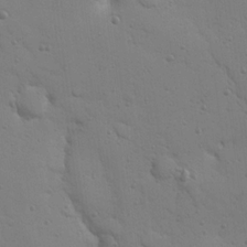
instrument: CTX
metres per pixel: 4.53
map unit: Nhu
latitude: 18.1200
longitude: -78.7247
